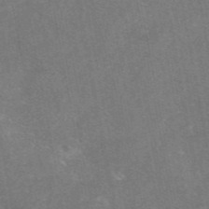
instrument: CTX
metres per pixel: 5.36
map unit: eAb
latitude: 47.4238
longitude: 120.6140
